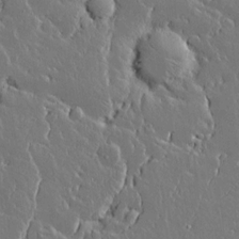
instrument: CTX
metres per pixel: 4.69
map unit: lAvf
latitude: 15.4616
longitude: -127.7828
